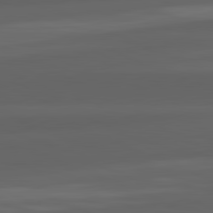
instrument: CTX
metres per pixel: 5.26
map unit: lApd
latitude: 82.3089
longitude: -171.0269
